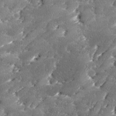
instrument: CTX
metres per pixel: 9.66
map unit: Ave
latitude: 17.6127
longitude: -136.7435
